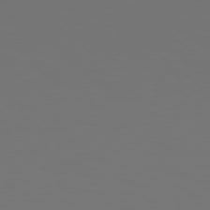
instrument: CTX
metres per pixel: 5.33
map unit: Hpe
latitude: 78.8380
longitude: -163.7639
